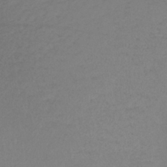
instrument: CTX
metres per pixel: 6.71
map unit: lHb
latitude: -38.2551
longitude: 70.1606
